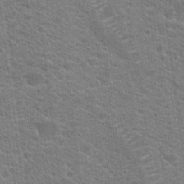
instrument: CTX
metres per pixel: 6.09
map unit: Hto
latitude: 19.7449
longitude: -37.6883
